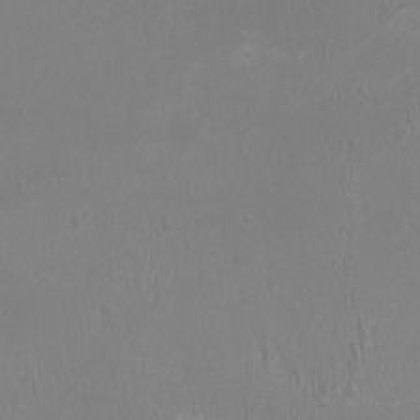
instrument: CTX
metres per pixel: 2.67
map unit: HNhu
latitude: -1.3888
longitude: 0.2173
